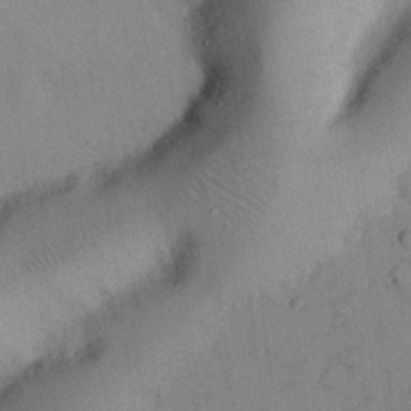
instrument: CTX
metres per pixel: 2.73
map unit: Nhu
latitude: 26.6113
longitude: -68.8569
